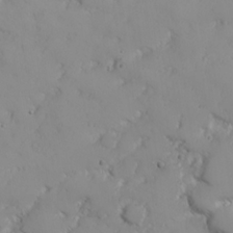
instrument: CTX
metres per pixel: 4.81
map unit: Nhu
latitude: 21.2537
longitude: -71.9150
